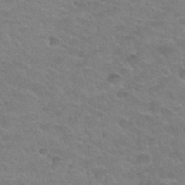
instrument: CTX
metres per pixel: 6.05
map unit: Hto
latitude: 34.6490
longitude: -49.5371
